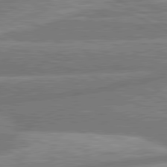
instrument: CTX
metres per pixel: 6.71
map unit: lApd
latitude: 80.7813
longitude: -167.2914
